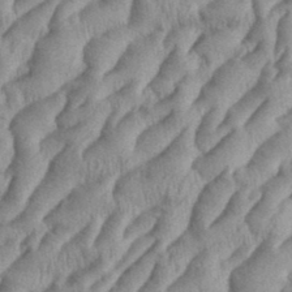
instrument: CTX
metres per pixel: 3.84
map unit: eHh
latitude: 36.3845
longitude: -137.6505
